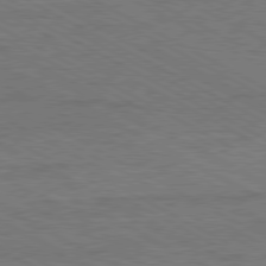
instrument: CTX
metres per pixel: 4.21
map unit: Ap
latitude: -81.6155
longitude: -72.2901
